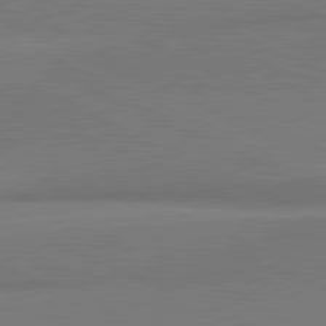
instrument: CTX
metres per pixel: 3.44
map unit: lApd
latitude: 81.4993
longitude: 162.0472
